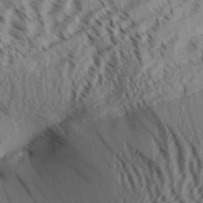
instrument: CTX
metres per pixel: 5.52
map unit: Aa
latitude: 31.6694
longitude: -137.5749
